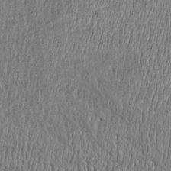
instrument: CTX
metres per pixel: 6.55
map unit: Htu
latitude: -5.3698
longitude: 175.4076
